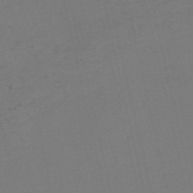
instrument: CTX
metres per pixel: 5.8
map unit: HNb
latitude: -55.4455
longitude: -38.9891
